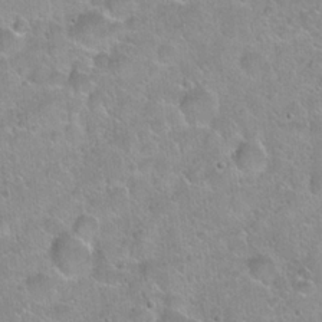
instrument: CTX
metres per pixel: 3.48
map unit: Hto
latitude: 21.7828
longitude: -52.6302
